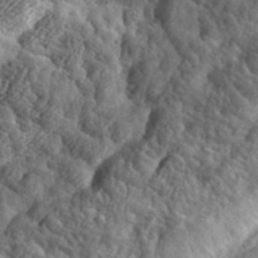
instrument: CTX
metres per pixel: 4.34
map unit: eHh
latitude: 35.8394
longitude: -79.7639
